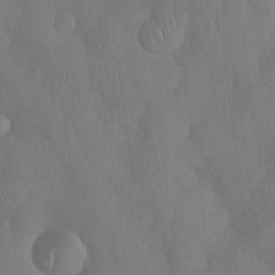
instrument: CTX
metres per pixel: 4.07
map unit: Nhu
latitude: 27.9339
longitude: -65.5938
